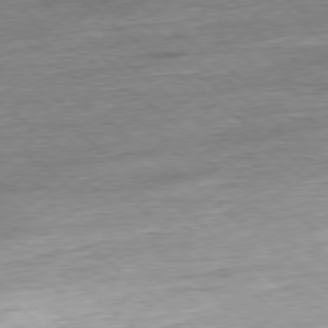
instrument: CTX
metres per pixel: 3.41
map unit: Hpe
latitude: -78.9163
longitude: 9.8611
